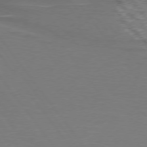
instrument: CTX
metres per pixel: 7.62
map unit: lApd
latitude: 75.4993
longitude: -79.2159
